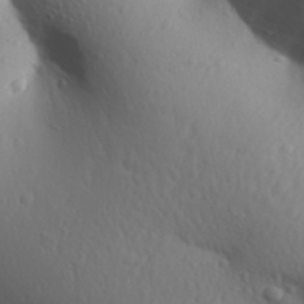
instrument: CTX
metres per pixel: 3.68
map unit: Aa
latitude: 30.9325
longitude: -146.2523
